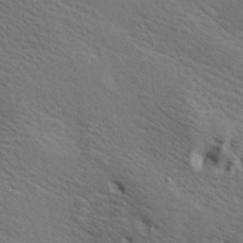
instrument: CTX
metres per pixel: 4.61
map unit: lAa
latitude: 19.2537
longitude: -139.5182
